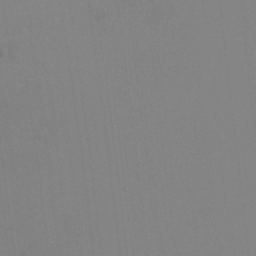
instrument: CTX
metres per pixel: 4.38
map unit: HNhu
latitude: 6.4601
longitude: 1.8990
